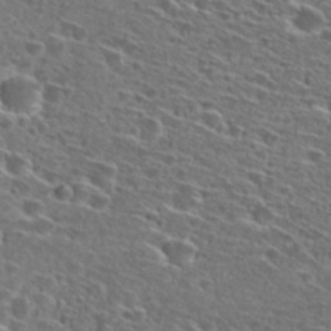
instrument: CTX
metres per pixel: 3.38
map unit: Hto
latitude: 27.1970
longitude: -46.7058
